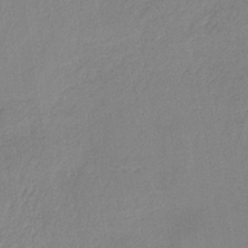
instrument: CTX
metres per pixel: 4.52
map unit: HNb
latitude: -33.9367
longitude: 63.4265
